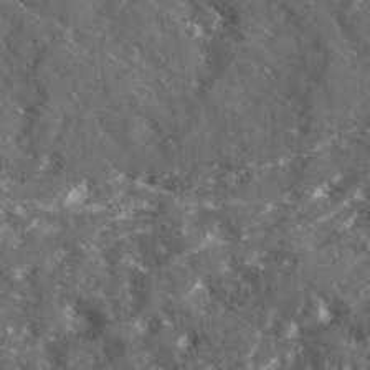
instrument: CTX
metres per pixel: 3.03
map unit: Ave
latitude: 18.4790
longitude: -130.1767
